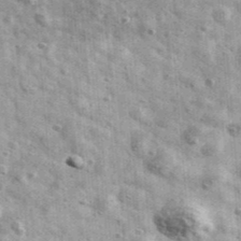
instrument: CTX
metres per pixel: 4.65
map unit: Ave
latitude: 41.0647
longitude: -106.5924
